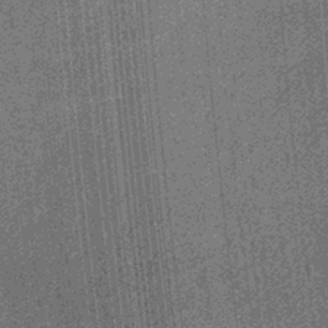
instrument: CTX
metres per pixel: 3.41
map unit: eHb
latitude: -31.6722
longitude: 73.7666
